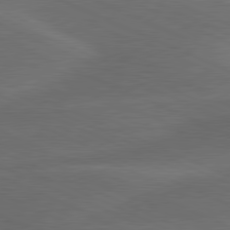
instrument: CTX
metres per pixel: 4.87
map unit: lApd
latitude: 80.3089
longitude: -83.9717
